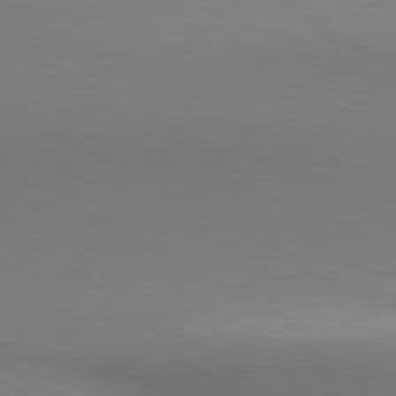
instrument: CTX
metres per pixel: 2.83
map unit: lApd
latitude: 80.7813
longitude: 147.1242
